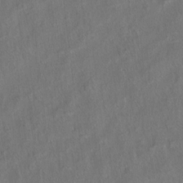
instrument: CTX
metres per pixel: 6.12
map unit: eHh
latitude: 6.3845
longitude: -76.8380
